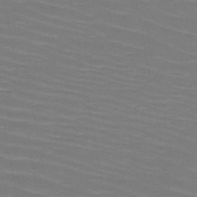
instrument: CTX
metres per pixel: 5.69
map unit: HNb
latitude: -47.0297
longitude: -45.4804
